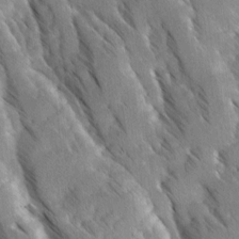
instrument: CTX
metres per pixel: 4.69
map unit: Ave
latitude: 8.8002
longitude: -104.2145
